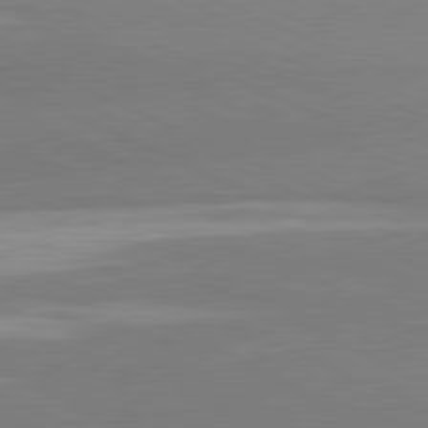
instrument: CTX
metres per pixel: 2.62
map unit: lApd
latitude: 81.3671
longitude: -155.8394
